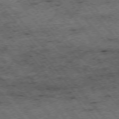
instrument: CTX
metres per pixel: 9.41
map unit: Hpe
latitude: -75.8612
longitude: -20.3090
